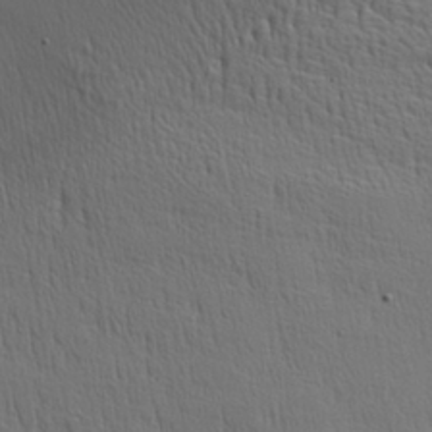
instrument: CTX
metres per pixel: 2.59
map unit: Aa
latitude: 27.7261
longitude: -138.4223
